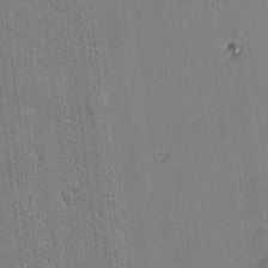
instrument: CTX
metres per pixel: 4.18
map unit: lAvf
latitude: -1.0109
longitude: -106.3278
